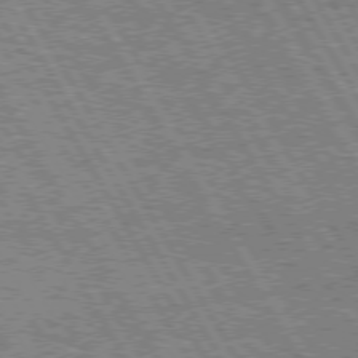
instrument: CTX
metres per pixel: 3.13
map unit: Hpe
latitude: 74.8002
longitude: -154.3656
